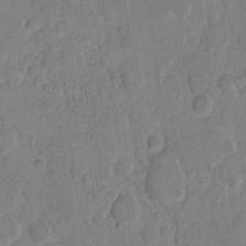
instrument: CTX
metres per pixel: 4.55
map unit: eHh
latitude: 10.4979
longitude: -64.6679
